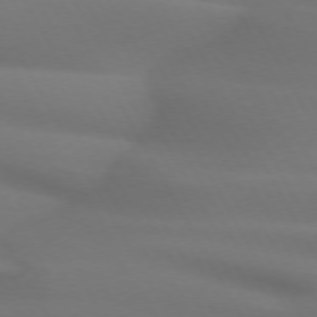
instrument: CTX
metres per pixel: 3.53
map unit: lApd
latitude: 72.5168
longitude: -49.6883
